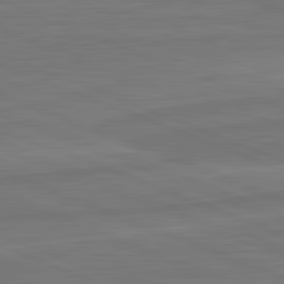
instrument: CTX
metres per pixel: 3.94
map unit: lApd
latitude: 82.2522
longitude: -174.1200
